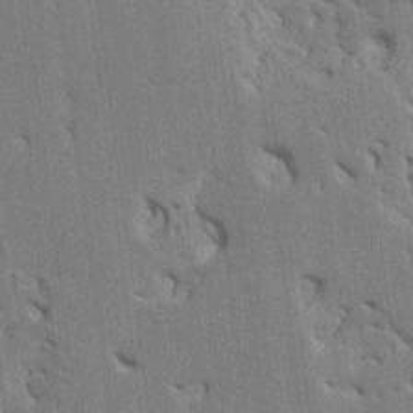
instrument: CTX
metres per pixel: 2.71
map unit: HNhu
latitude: 8.0633
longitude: -2.3278
